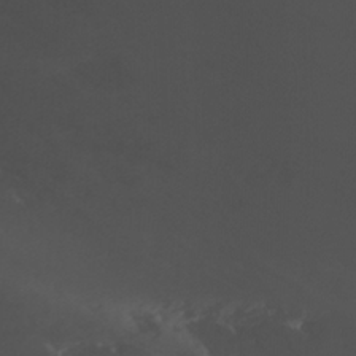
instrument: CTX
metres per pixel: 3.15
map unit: Nhu
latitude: -13.4266
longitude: -65.0270
